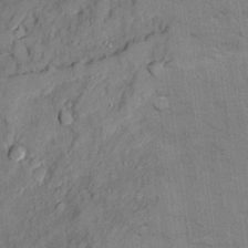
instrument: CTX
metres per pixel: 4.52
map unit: Ave
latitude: 20.2334
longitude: -129.4993
